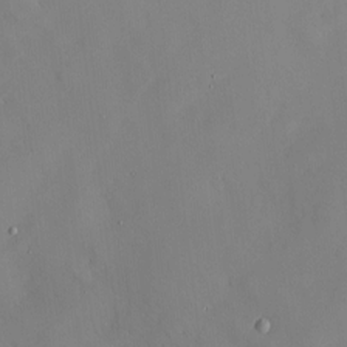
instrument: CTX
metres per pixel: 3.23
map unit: Hve
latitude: -9.7478
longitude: 176.0472
